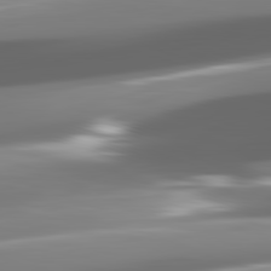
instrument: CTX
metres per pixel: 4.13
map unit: lApd
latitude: 82.2333
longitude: -149.4993
